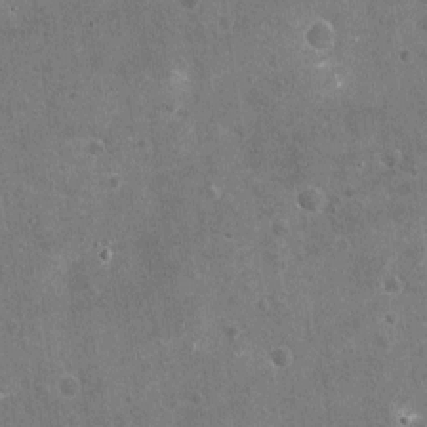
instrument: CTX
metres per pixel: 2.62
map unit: Nhu
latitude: -16.9164
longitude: -56.3089
